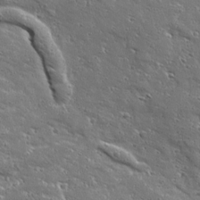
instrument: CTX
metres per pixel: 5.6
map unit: Ave
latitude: 19.0836
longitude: -136.8947
